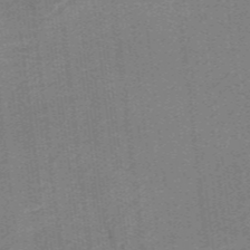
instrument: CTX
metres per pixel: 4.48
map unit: lHb
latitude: -39.2754
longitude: 54.2173
